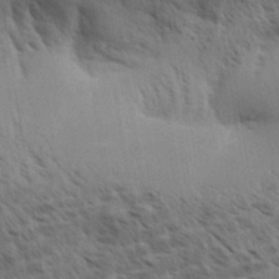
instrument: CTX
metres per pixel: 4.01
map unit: Aa
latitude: 32.9514
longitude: -140.6868
